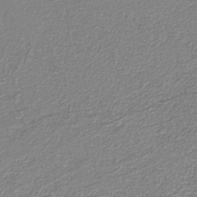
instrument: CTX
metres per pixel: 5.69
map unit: eAb
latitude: -38.3306
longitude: 51.5588
